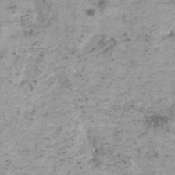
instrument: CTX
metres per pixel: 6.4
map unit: HNhu
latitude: 0.5545
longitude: 3.2753
